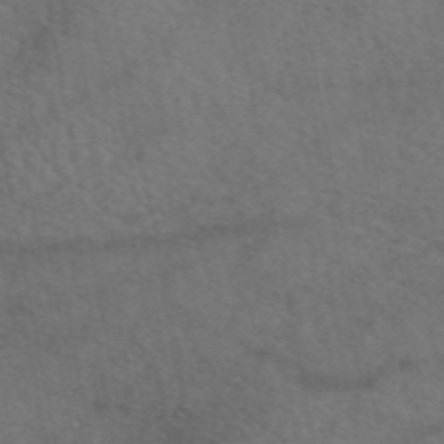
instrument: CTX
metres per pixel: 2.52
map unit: eAb
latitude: 51.1403
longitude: 110.8974
